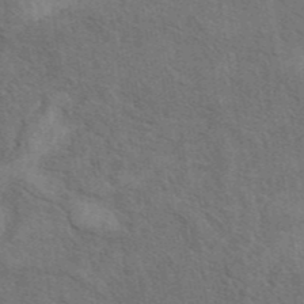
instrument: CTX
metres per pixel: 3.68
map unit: eAb
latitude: 43.1781
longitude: 110.3495
